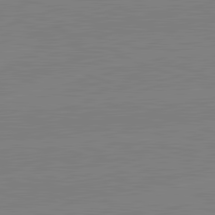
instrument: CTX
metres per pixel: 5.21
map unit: lApd
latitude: 82.1388
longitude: -158.3845
